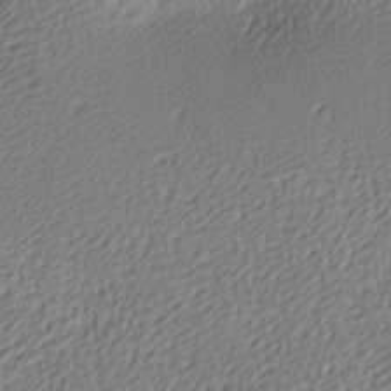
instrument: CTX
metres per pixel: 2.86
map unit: lAa
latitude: -10.1039
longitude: -126.4034
